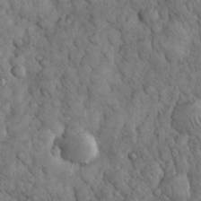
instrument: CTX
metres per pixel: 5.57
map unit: eHh
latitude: 32.6679
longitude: -68.3090
